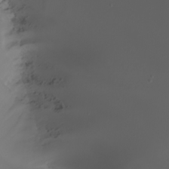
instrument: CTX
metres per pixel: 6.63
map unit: Nhu
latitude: -4.6896
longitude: -90.3845
